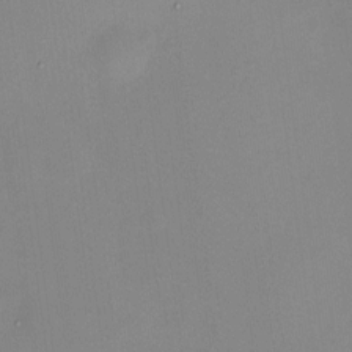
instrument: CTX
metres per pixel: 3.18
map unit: HNhu
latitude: 5.6505
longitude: 9.3887
